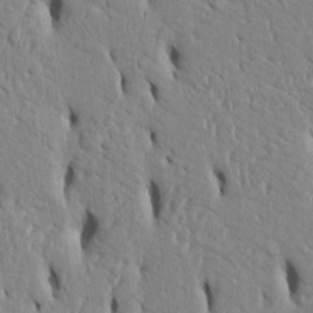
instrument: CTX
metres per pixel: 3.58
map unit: Htu
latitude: 3.1781
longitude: 150.9920
